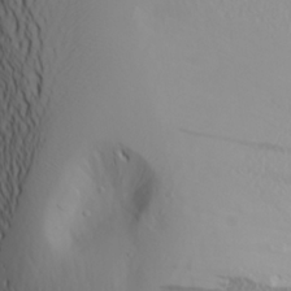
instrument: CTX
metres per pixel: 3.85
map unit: Aa
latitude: 22.4790
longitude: -146.1011
